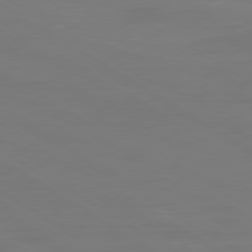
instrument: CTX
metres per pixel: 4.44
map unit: Ap
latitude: -80.1039
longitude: -60.8569
